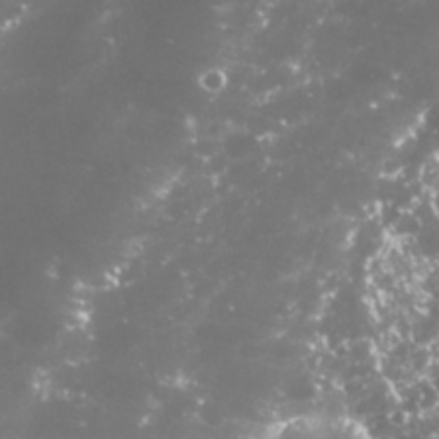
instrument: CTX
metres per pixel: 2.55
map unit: Nhu
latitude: 27.0270
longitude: -60.5923
